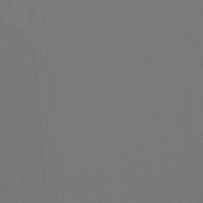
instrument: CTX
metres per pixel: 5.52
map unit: lHb
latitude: -47.9367
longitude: 64.2173
